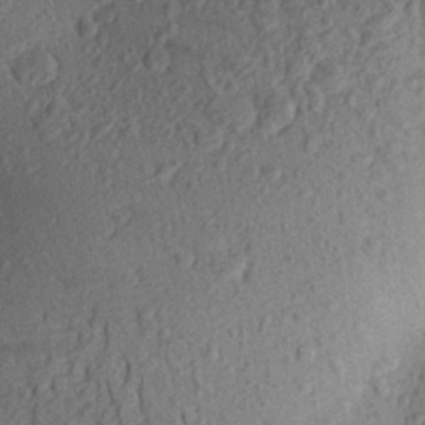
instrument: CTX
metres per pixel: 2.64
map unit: Aa
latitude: 27.0648
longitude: -144.0255
